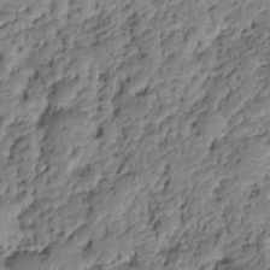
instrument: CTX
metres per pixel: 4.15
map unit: HNhu
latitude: -20.7463
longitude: 85.3698
